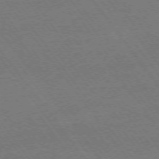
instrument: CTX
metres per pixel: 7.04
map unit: Ap
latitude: -74.8597
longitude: -82.6301
